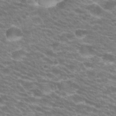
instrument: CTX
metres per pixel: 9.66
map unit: Hto
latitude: 26.0444
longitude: -29.9906
